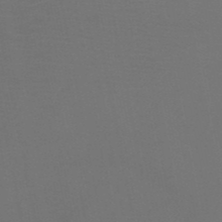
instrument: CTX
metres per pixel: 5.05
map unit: HNb
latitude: -51.3510
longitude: -42.6491
